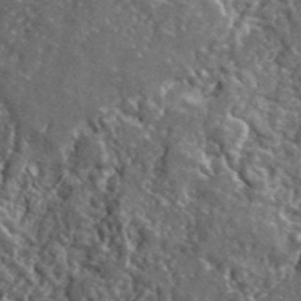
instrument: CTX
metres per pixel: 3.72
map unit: lHvf
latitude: 41.3481
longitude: -89.4994
